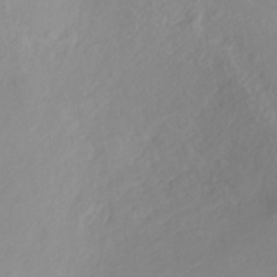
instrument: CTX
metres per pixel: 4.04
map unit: ANa
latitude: -38.3118
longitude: 97.8800
